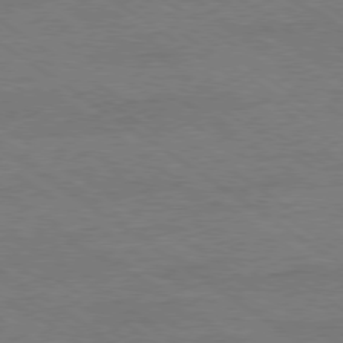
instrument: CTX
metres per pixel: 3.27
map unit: Ap
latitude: -79.3887
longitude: -82.4790
